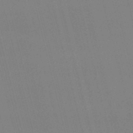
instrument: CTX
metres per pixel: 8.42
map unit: lHb
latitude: -48.0094
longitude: 61.1242
